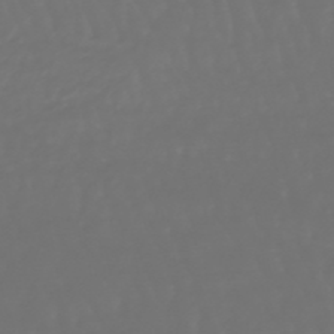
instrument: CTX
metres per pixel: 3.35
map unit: lHb
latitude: -47.6344
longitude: 79.6344
